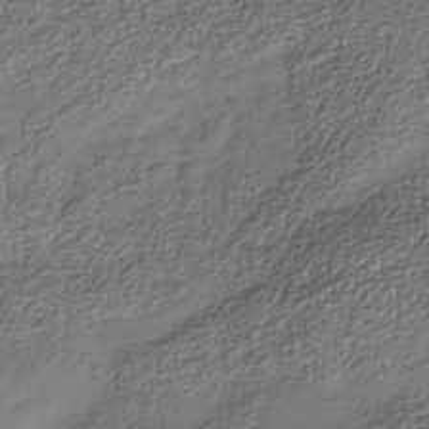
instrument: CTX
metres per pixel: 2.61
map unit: Nhe
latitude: -37.8233
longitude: -147.3104
